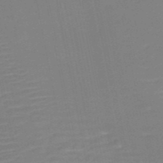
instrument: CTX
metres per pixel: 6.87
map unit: HNb
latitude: -51.7478
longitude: -47.8773
